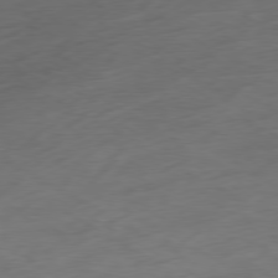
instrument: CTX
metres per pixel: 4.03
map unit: Ap
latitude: -79.0675
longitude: -57.7449
